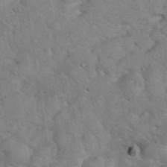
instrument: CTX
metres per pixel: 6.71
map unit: eHh
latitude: 36.1767
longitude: -64.5735
